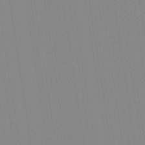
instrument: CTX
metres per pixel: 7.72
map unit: Aa
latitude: 32.5546
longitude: -142.9514
